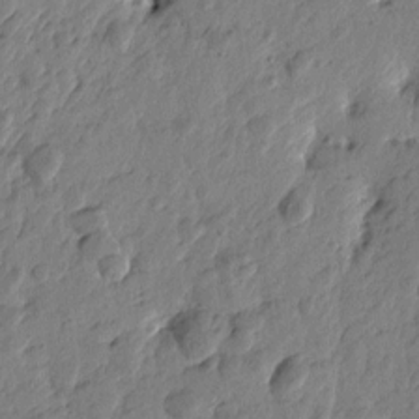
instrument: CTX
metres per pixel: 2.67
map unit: Htu
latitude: -1.8612
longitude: -179.2348
